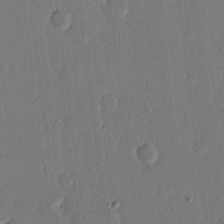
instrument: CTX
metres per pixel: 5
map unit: eHh
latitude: 15.4427
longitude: -69.3293
